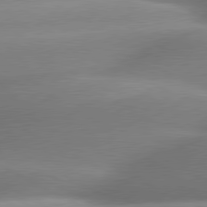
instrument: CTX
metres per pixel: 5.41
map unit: lApd
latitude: 80.1578
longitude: -159.1781
